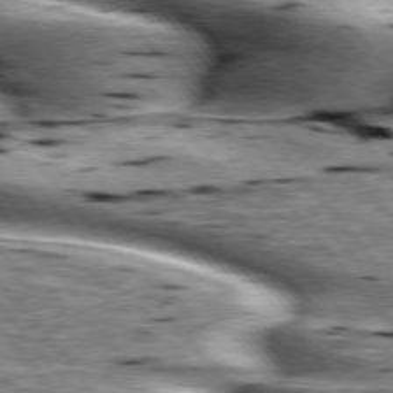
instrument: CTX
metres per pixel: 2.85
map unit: lApd
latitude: 76.1577
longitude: -60.0255
